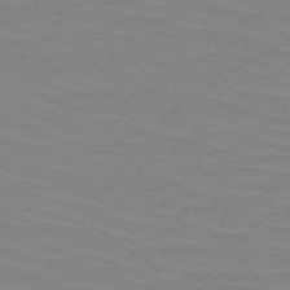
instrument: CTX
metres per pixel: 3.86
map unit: HNb
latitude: -49.2565
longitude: -50.9702
